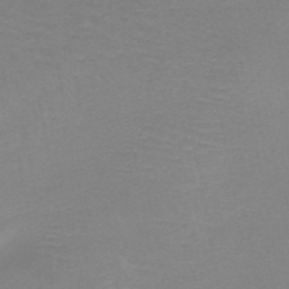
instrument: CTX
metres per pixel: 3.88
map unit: HNb
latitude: -46.2361
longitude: -43.5371
